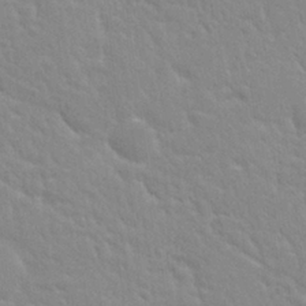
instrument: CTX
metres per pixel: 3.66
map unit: Nhu
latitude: 28.7435
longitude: -54.7435
